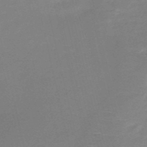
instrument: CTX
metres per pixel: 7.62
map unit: HNb
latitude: -49.9745
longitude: -42.1389
